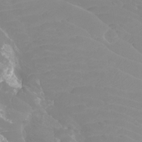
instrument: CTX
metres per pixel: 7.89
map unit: Htu
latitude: -12.5952
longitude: -72.2523
